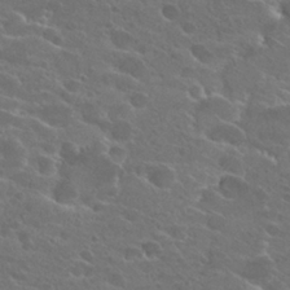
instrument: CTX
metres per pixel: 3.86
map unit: Hto
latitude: 25.1592
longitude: -39.5560
